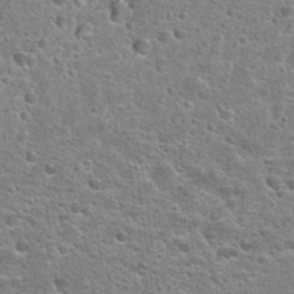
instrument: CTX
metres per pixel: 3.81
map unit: Hto
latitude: 24.0255
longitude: -47.0270
